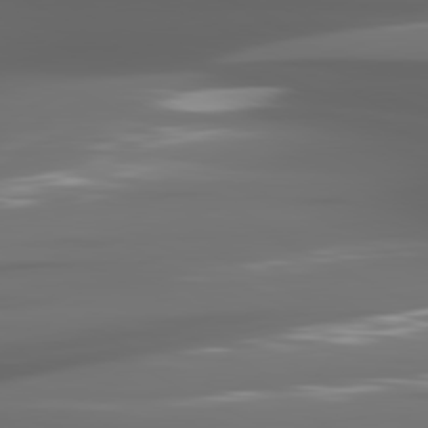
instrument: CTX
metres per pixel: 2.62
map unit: lApd
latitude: 80.9892
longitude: -140.5734
